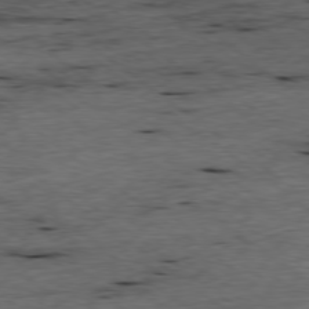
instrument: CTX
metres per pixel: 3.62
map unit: Ap
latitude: -78.8408
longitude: -90.2523
